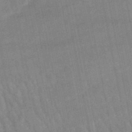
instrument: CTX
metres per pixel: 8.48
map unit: lHb
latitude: -48.6708
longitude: 74.5952
